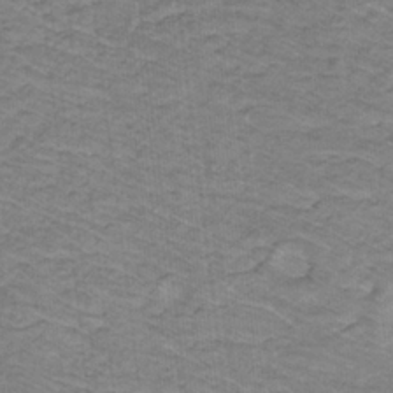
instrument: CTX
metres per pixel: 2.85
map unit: lHb
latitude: -31.5777
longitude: 66.0472
